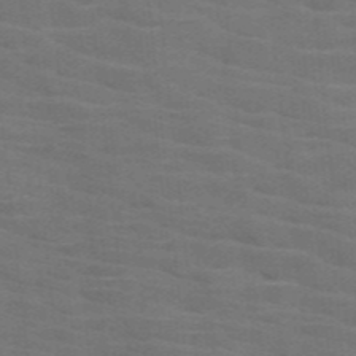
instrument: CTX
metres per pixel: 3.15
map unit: HNb
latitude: -46.5384
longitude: -46.0822
